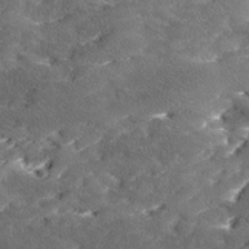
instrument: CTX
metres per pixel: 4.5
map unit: Ave
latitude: 17.8961
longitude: -136.2901
